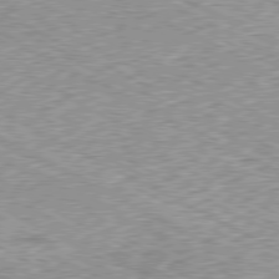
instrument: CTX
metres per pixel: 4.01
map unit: Ap
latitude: -80.6897
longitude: -49.3482
